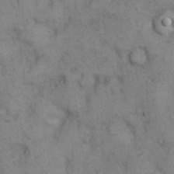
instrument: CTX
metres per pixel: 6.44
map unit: eHh
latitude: 14.8191
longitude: -63.8206
